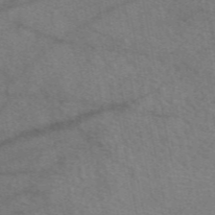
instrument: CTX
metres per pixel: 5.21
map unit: eAb
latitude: 50.5356
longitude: 115.2754
